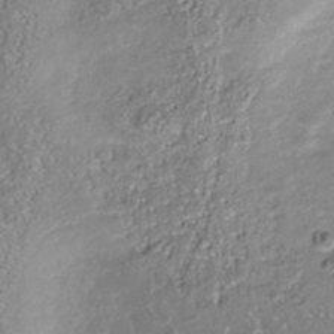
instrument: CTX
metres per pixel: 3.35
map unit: Nhu
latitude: -41.3887
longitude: -84.1578
